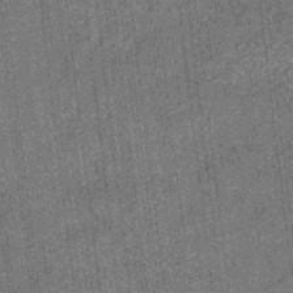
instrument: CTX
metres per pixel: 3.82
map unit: eHb
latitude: -34.7085
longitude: 79.0864
